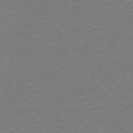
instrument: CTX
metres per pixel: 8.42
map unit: Ap
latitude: -78.8975
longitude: -82.7813
